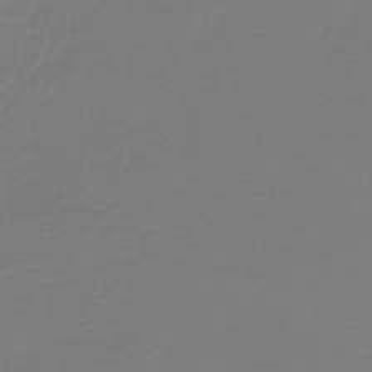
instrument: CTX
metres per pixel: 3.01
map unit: HNb
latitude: -46.5007
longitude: 54.2551
